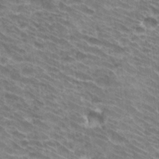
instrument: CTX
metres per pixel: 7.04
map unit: Hto
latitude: 33.6505
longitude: -42.3278
